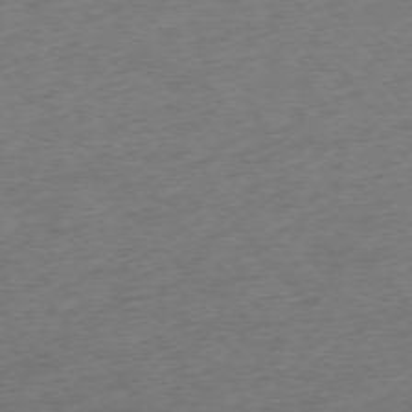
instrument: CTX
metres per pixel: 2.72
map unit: Ap
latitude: -76.2928
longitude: -72.1200
